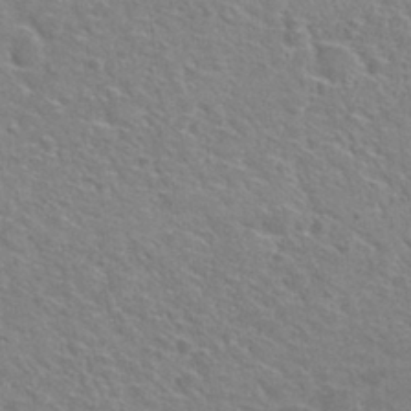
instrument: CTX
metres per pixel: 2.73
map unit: Nhu
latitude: 30.4601
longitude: -48.7435
